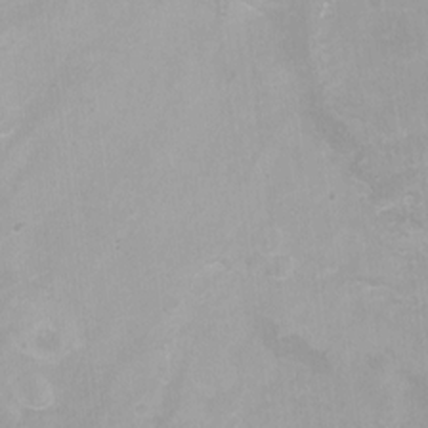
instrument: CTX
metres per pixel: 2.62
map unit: Nhu
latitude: -13.0298
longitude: -58.3467
